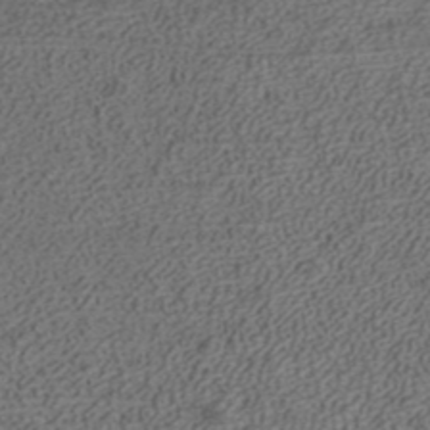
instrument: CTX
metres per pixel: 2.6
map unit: ANa
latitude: 37.7639
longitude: 16.8786
